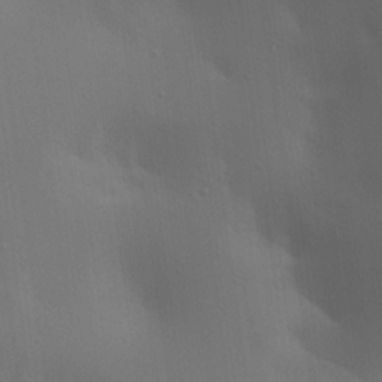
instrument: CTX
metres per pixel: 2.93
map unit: lAa
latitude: 20.4223
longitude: -138.6301
